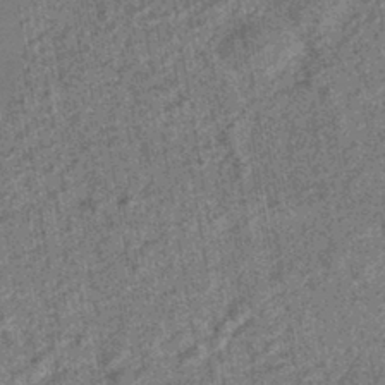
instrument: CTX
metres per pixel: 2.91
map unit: HNhu
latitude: -43.0486
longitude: 98.1795
